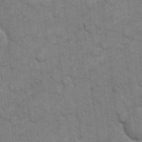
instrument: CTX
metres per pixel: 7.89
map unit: eHh
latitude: 12.1578
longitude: -65.3293
